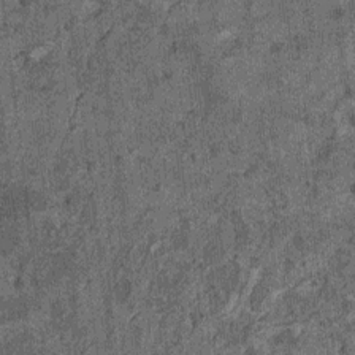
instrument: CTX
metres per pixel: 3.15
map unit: HNhu
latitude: 0.1388
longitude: 5.3698
